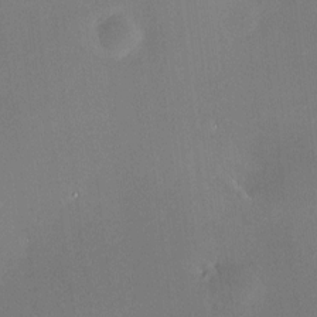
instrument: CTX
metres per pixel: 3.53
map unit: HNhu
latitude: 7.6505
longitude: 9.1620
